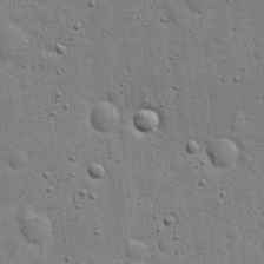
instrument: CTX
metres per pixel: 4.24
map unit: eHh
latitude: 20.6491
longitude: -63.3104
